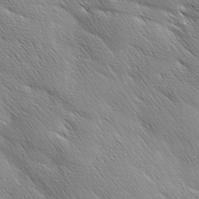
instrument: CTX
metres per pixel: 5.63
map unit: Ave
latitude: 1.6505
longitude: -114.1955
